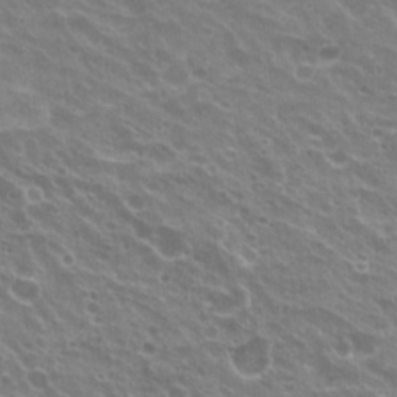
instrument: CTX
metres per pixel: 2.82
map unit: Hto
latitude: 23.1781
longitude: -32.1011
